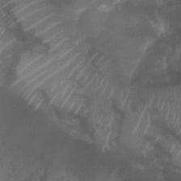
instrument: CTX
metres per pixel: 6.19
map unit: Nhu
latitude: 28.0255
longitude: -63.3482
